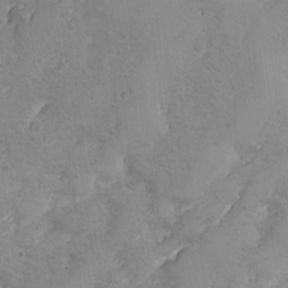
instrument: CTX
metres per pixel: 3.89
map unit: Ave
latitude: -8.0850
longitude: -118.6112
